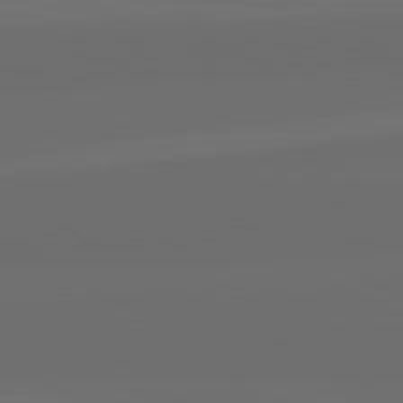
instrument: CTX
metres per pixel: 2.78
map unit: lApd
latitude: 82.2522
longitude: -165.9717
